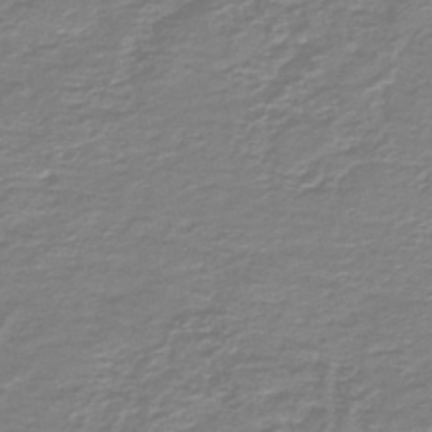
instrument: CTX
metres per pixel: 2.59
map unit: HNb
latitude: -46.8975
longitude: 52.1983
